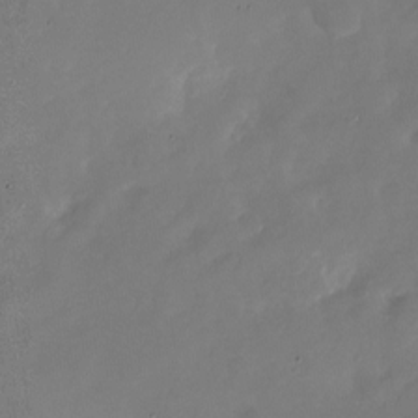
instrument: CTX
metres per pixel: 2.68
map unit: Nhu
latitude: -28.2928
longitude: -76.1766
